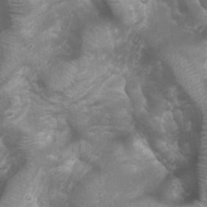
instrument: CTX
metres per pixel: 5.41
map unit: Nhu
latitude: 28.8947
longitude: -66.2333
